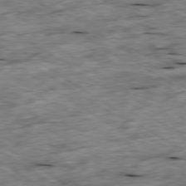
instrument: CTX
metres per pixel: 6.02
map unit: Ap
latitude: -79.9178
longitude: -87.1970
